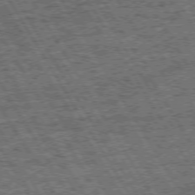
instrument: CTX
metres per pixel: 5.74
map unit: Hpe
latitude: 72.6680
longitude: -127.9528
